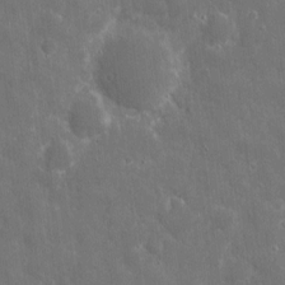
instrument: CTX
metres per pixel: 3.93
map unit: eHh
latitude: 7.9150
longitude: -69.8772
